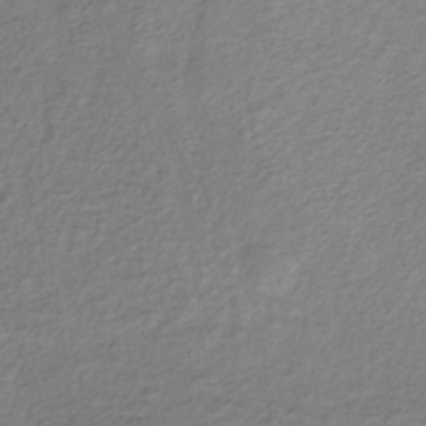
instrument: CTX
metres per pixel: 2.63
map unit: lHb
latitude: -36.1039
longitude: 70.0661
